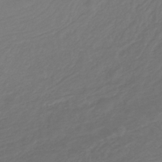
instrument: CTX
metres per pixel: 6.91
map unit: lHb
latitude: -31.9745
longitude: 63.9367
